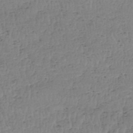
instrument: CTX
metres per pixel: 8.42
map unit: HNhu
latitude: -48.1417
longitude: 30.3684
